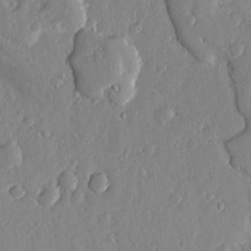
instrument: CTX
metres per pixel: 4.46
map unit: lHvf
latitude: 20.1578
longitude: -115.7260
